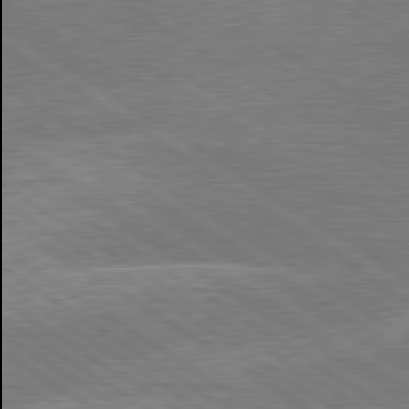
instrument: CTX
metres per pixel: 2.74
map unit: lApd
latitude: 79.5749
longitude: -145.9906
